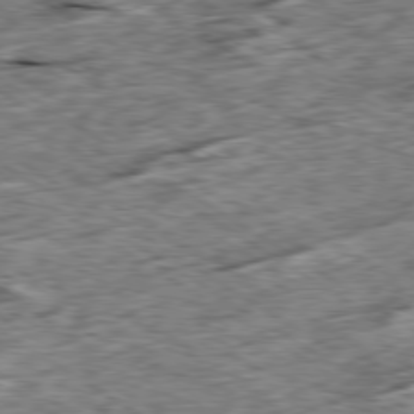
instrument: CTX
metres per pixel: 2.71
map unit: Ap
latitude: -79.7477
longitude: -84.7435
